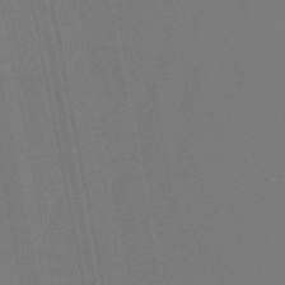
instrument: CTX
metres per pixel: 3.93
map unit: lHb
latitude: -48.7841
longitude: 68.5951
